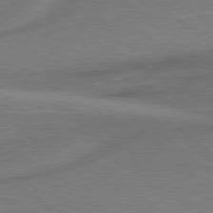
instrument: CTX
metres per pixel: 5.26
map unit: lApd
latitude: 78.8947
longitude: 179.6155
